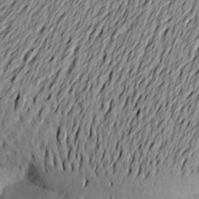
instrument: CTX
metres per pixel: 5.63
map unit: Aa
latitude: 19.6127
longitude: -145.7827
